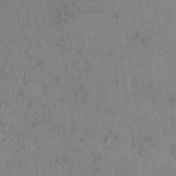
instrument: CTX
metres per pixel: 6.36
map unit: Hto
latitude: 12.1200
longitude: -55.9339
